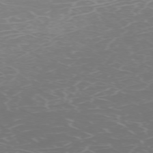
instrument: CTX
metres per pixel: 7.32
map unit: Hpe
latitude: -71.6533
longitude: 10.1606
